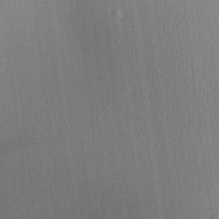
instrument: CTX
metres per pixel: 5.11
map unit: Aa
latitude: 21.2726
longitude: -139.2915
